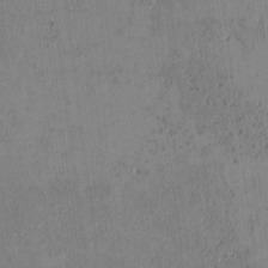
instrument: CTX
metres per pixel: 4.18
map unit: Htu
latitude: 2.9513
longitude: 148.7652
